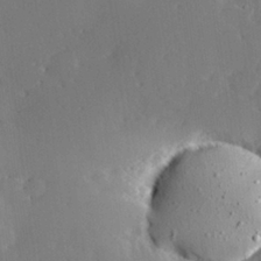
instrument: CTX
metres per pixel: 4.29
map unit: Hve
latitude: 26.5924
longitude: -94.4979
